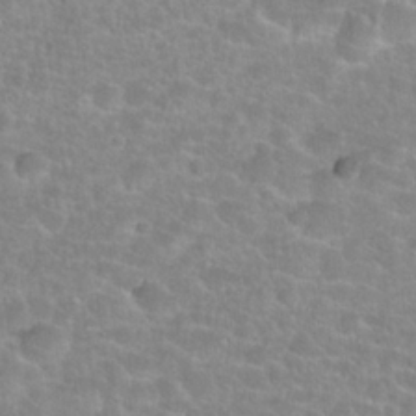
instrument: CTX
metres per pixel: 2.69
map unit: Hto
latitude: 24.8569
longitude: -48.2522
